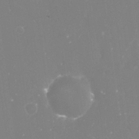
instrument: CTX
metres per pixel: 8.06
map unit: Nve
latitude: -17.3888
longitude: -59.5182
